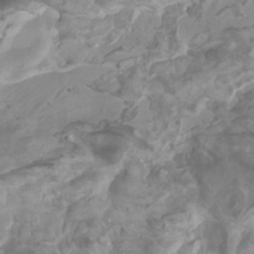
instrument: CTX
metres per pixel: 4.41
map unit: Htu
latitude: -5.6155
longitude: -75.9906
